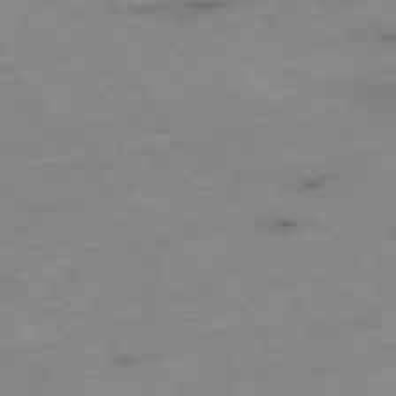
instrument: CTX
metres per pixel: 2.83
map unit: Hpe
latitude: -77.1620
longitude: -17.6694
